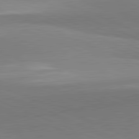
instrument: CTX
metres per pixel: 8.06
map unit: lApd
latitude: 81.8772
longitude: 160.4251
